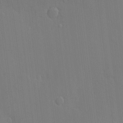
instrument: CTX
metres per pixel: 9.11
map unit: Hve
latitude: -9.5210
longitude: 175.5966
